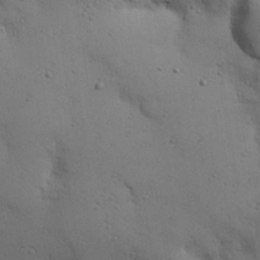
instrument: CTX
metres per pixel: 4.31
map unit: eHh
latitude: 25.0080
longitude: -72.2712
